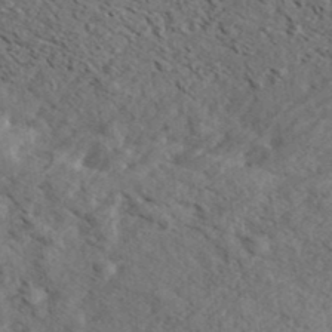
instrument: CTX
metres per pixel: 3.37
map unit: eHh
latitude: 35.7449
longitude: -140.1955
